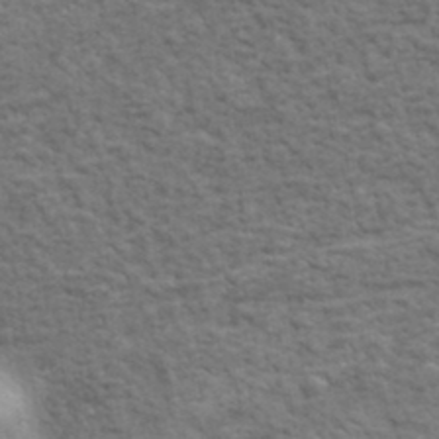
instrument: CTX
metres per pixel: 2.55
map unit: lHvf
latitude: 37.8584
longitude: -89.4049
